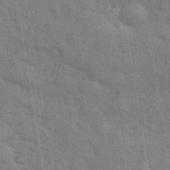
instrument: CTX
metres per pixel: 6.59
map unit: eHh
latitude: 36.4223
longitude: -65.9339
